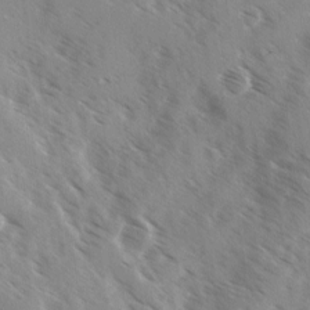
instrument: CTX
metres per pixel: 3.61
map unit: Ave
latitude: 0.5545
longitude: -110.8758
